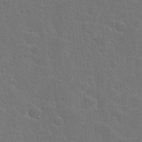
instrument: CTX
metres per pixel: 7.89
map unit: Hto
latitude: 23.8394
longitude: -47.5560
